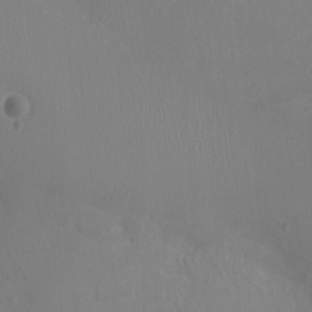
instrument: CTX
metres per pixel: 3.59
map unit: Ht
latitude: -1.5399
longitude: -16.2523
